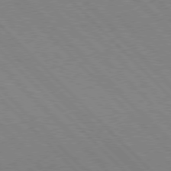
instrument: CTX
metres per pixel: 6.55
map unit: Hpe
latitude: 76.8191
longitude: -127.1025
